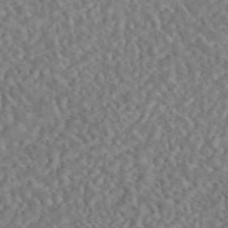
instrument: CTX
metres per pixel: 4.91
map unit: eAb
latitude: 44.2900
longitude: 124.4440
